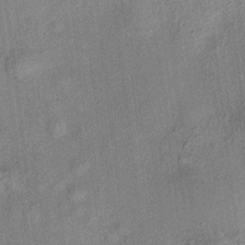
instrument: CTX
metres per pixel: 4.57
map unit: HNhu
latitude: 11.9717
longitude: 10.9164
